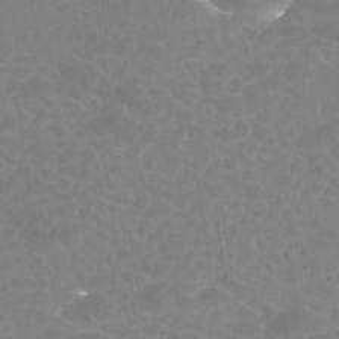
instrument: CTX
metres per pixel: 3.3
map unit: Nhu
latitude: 25.1025
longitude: -54.4790
